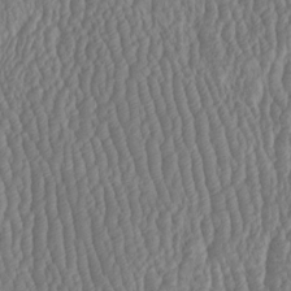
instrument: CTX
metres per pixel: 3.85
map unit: HNhu
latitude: -1.5211
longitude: 13.3132
